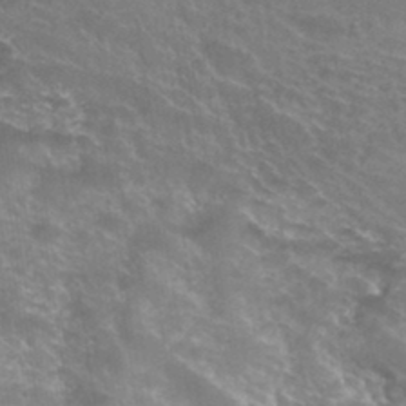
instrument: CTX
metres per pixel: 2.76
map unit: Hto
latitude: 34.5168
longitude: -39.8772
